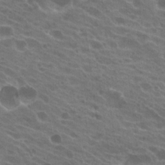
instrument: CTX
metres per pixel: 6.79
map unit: Hto
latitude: 22.1578
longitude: -38.4601
